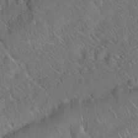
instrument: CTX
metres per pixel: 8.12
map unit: Hto
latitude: 19.7260
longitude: -52.5735
